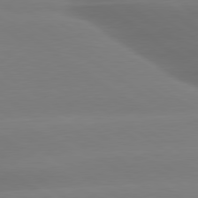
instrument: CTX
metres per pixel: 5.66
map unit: lApd
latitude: 79.6694
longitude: -134.4412
